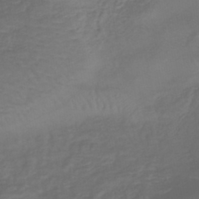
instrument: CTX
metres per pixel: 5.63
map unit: lHb
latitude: -43.7099
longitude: 81.4455
